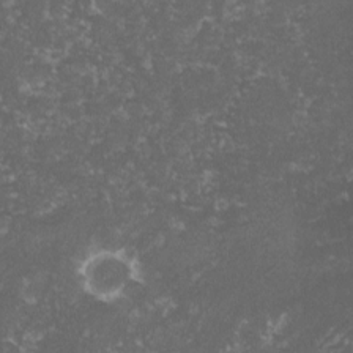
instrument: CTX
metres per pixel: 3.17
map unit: lHvf
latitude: -15.5210
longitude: -99.5938
